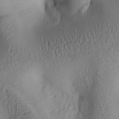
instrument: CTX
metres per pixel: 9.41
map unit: lAa
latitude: 6.1956
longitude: -114.5545
